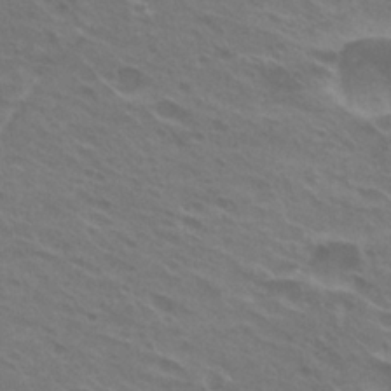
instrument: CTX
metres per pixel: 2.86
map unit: Hto
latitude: 24.6301
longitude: -38.5924
